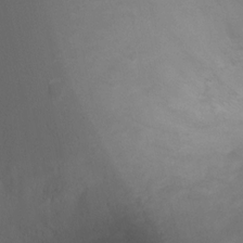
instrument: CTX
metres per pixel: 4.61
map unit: Ht
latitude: 1.0647
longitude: -21.2348
